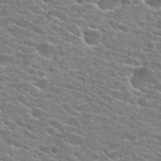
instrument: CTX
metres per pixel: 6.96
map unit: Hto
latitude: 24.9513
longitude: -47.1215
